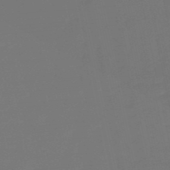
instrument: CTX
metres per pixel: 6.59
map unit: eHb
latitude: -50.5385
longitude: 79.0864
